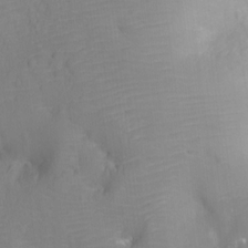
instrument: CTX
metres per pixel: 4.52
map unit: Ht
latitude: -12.9164
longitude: -24.6112
